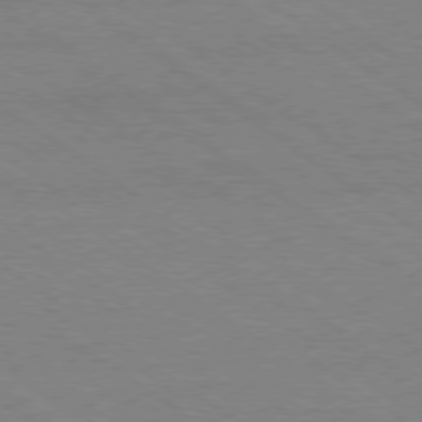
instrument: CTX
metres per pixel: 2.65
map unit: Ap
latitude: -79.2376
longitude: -82.7246
